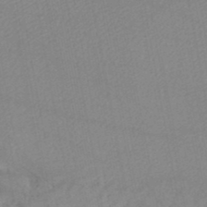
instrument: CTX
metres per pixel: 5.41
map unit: lHb
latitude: -46.5762
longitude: 73.4454
